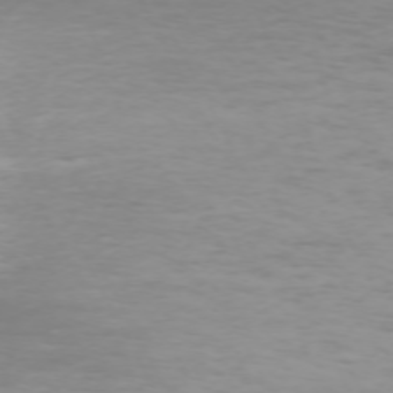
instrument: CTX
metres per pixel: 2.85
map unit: Hpe
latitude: -71.6344
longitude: 9.9745
